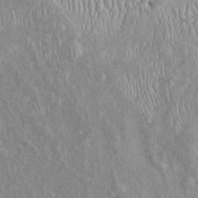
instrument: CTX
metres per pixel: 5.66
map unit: Htu
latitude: -6.1417
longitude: 154.0472
